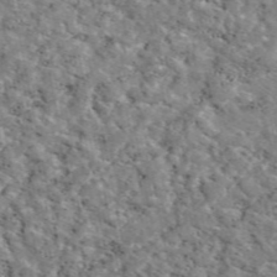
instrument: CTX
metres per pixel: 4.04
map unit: eAb
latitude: 49.3293
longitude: 111.8044
